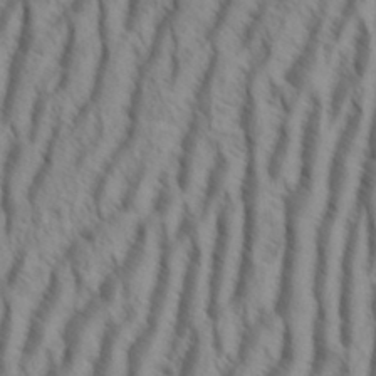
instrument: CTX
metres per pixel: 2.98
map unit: eHh
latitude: 34.5168
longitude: -138.6113
